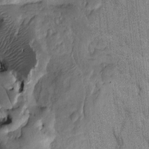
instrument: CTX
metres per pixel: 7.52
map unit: Htu
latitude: -6.8030
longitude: 155.2943
